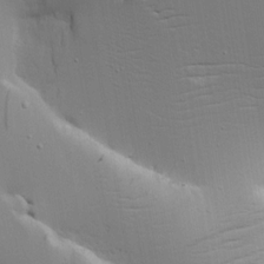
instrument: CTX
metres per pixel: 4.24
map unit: Aa
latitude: 18.3089
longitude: -125.3859
